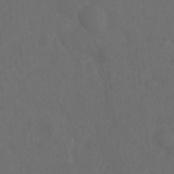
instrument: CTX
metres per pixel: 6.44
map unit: Ht
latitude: 1.9150
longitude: -23.1025
